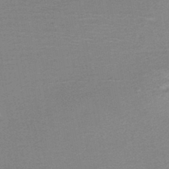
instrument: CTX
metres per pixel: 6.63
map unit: HNb
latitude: -44.0850
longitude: 52.1983
